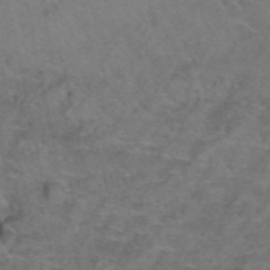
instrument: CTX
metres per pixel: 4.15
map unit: Hto
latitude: 39.4237
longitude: -41.3859
